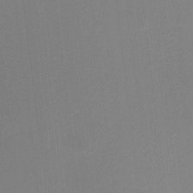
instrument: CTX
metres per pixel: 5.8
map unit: HNhu
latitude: 6.4034
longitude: 8.3306
